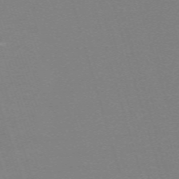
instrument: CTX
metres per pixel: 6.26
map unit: eHh
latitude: -62.7652
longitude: 52.0472
